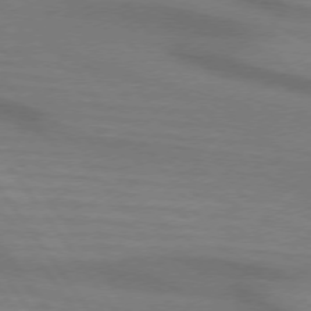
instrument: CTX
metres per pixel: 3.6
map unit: lApd
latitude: 74.1200
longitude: -63.8206
